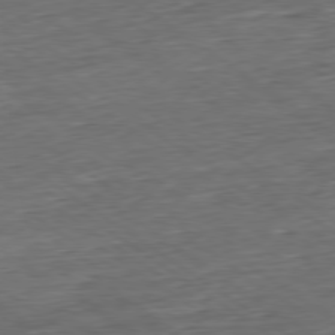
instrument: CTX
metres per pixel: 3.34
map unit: Hpe
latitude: -79.5399
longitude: 11.2376
